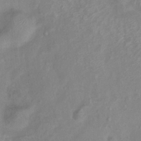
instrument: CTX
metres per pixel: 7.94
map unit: Htu
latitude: 2.3467
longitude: -21.4427
